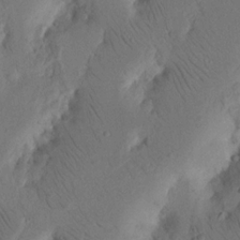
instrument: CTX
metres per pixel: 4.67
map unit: Nhu
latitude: 16.2145
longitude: -75.3860
